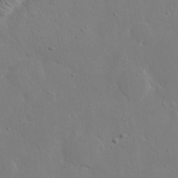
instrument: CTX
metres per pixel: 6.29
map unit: eHh
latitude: 19.3481
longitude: -71.4237
